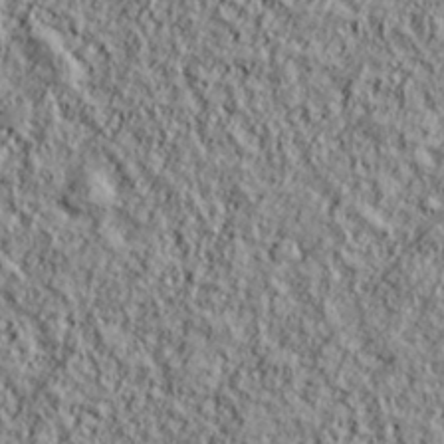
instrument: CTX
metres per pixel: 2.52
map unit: lHvf
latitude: 38.3656
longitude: -91.6127
